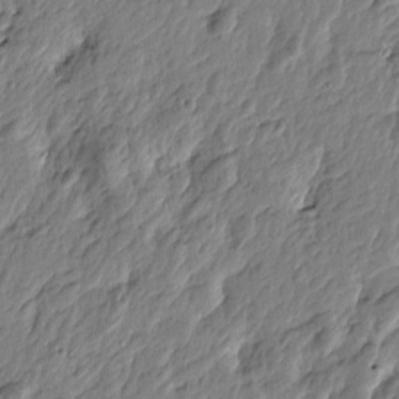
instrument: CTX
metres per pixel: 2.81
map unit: Htu
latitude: -4.0472
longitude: 179.5966
